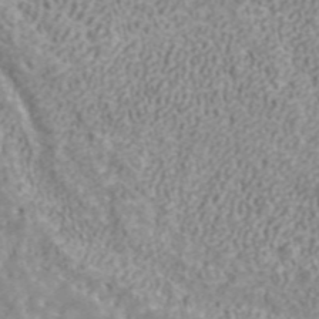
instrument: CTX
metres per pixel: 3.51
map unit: ANa
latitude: 40.4412
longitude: 34.4251
